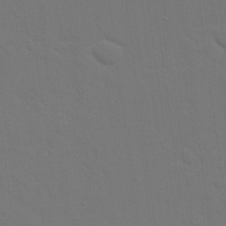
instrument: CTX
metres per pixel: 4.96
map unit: eHh
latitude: 18.9891
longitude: -66.8758
